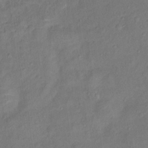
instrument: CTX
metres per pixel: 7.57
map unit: Ht
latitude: 11.9339
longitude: -40.1010
